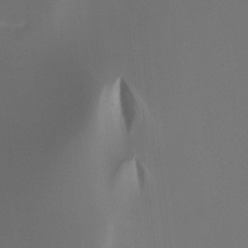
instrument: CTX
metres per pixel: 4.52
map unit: Hto
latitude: -7.7855
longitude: -51.9150
